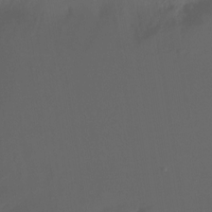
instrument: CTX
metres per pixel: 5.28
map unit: Nhu
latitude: -7.7477
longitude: -52.2901
